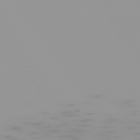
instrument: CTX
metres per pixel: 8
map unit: Hpe
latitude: -74.9353
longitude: 7.1431
